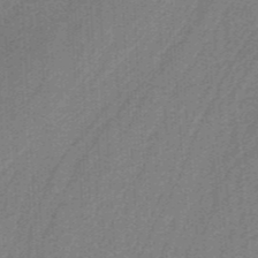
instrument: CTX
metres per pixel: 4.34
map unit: HNb
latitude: -38.0283
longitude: 54.0850
